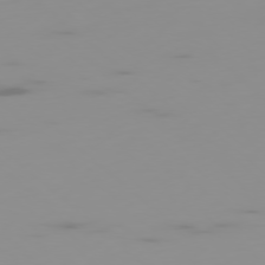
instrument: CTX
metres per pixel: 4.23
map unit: Ap
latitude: -78.0472
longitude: -62.7436
